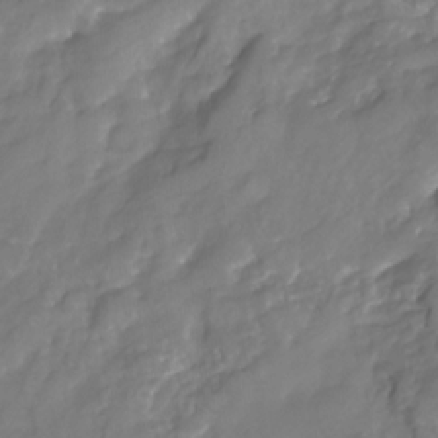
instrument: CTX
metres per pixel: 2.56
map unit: Nhu
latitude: -23.1053
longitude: -56.6868
